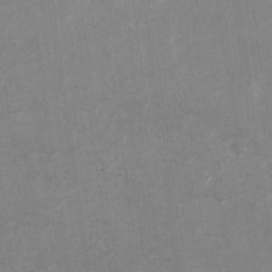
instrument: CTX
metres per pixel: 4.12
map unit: Nhu
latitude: -27.8611
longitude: -75.1970
